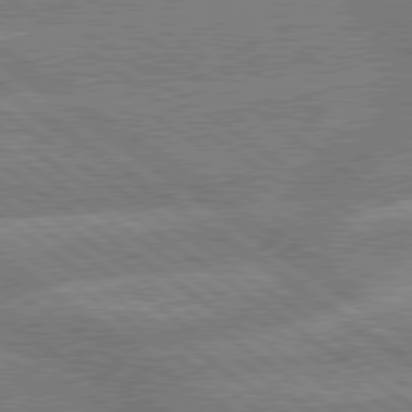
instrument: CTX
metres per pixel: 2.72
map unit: lApd
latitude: 79.5938
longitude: -160.9136
